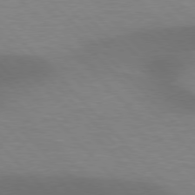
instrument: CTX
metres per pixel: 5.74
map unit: lApd
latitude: 76.9136
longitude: -59.5560
